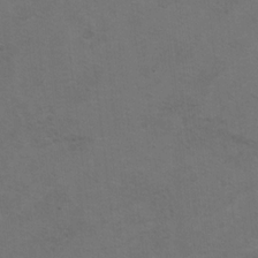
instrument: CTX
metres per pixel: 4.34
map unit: Hto
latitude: 8.6680
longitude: -35.3292
